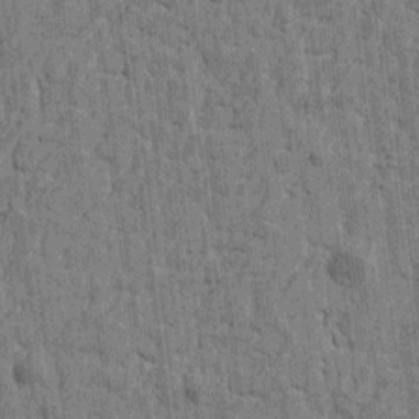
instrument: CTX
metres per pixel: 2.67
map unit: Htu
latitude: -2.7841
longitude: -179.6505
